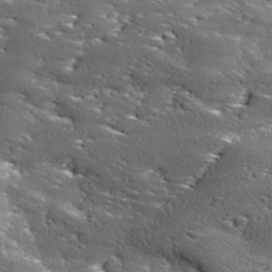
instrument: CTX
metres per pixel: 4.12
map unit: Ave
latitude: 18.3089
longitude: -136.8758
